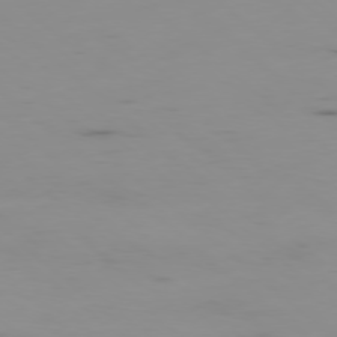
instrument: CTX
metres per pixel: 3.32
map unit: Hpe
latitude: -78.1983
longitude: 15.9367
